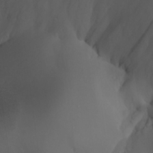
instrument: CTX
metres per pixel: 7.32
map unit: Aa
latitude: 26.0255
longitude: -128.4790
